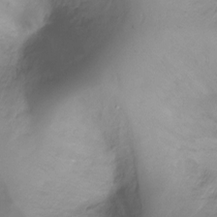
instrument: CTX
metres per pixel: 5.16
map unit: Ht
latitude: -16.9164
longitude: -45.0080
